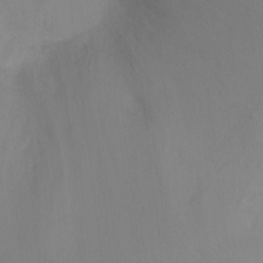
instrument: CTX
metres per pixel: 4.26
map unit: Ht
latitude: -4.6707
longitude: -29.0458
